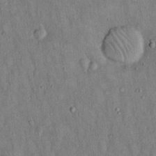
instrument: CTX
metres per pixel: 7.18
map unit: Hto
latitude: 14.6491
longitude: -58.8380
